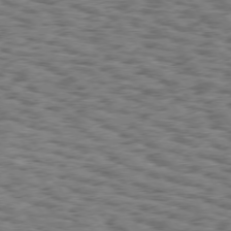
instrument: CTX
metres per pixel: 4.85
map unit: Hpe
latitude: 75.6127
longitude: -134.4034
